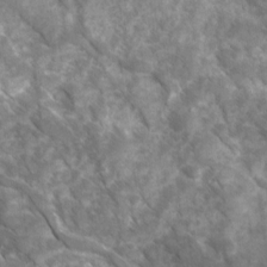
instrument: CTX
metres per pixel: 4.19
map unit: Ave
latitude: 16.7624
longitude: -131.3671
